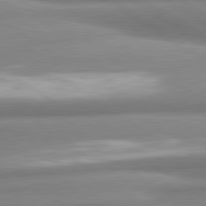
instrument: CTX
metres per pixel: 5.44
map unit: lApd
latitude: 80.8002
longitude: -177.5560
